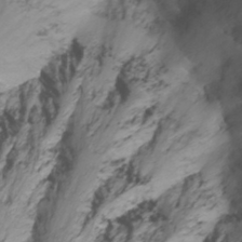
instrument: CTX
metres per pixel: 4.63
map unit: Nhu
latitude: -13.3888
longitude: -65.0648
